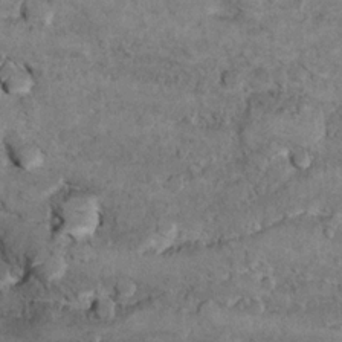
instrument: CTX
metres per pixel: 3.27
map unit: Hto
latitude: 9.5938
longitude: -36.1200
